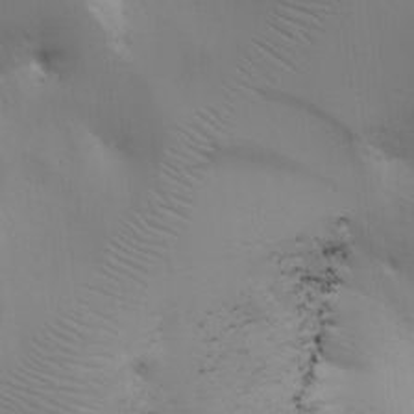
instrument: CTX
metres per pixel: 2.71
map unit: Ave
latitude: 16.9892
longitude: -139.0458
